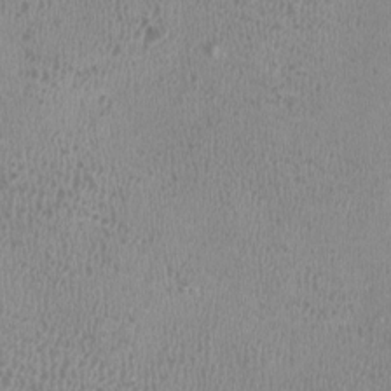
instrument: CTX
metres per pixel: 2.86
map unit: HNhu
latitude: -3.5777
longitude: -1.8016
